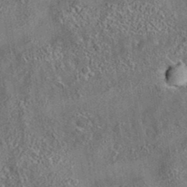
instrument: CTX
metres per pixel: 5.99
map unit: eAb
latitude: 35.6505
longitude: 112.3495
